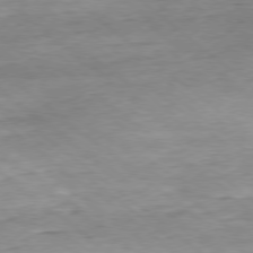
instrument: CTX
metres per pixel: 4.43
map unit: Hpe
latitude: -79.1998
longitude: 10.9731
